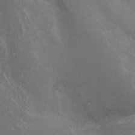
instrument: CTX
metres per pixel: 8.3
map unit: Nhu
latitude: -1.2754
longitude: -78.2901
